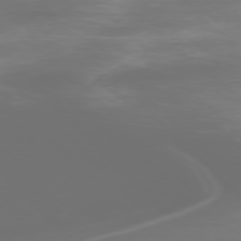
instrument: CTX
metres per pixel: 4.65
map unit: Ap
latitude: -76.0472
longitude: -82.7624
